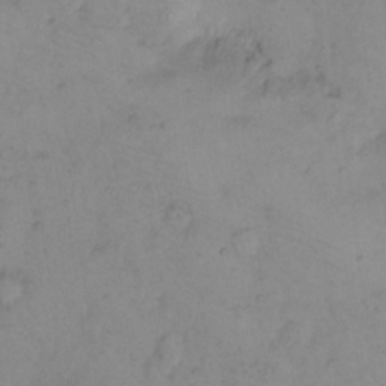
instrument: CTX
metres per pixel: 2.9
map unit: eHh
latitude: 11.2159
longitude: -62.7436
